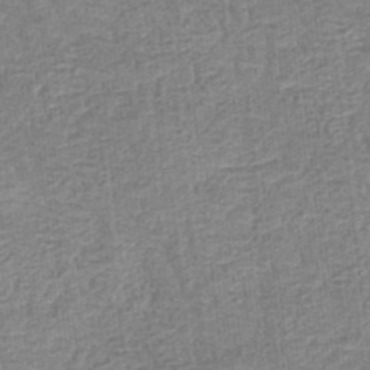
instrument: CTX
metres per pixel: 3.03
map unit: eHb
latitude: -35.8233
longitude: 79.7099
